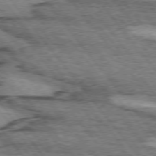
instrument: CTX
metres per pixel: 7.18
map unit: lApd
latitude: 74.3278
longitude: -76.9513
